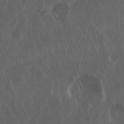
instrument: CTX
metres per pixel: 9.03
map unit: Nhu
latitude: 29.8394
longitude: -59.4615
